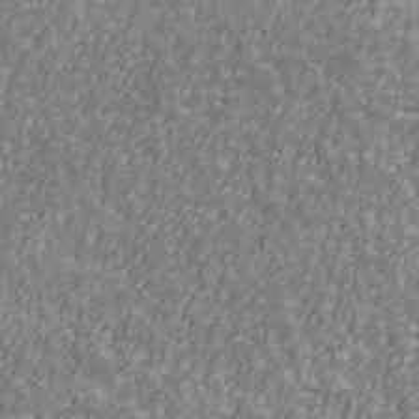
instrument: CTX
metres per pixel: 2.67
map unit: Ave
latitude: 41.2159
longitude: -113.1592
